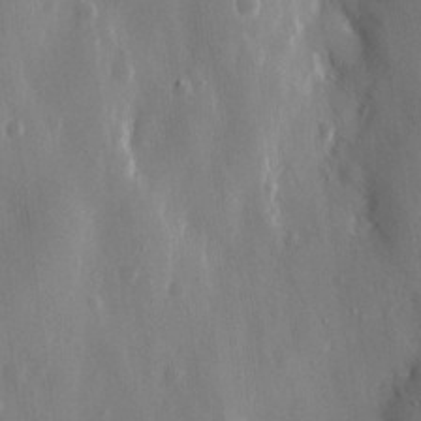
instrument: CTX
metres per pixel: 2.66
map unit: eHh
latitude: 12.9514
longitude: -71.6505
